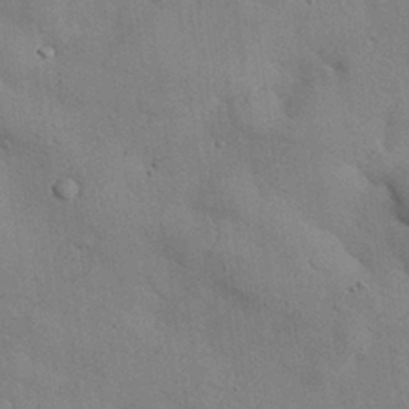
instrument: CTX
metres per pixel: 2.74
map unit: Nhu
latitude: 27.2159
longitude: -71.4048
